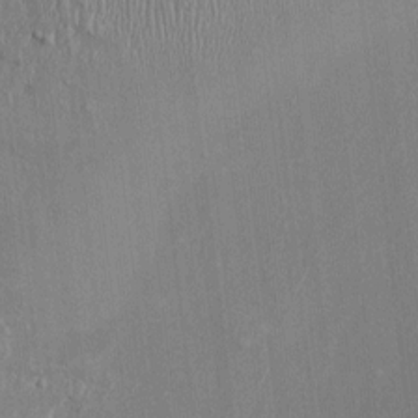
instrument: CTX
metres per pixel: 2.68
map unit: HNhu
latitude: -0.6897
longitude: -7.8205
